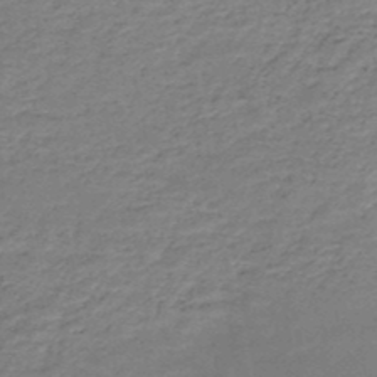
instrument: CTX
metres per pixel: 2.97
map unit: HNb
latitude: -49.0676
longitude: -39.6505
